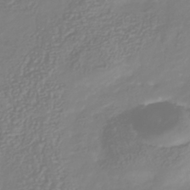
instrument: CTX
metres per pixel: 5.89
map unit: Nhu
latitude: -41.6344
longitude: -84.4979
